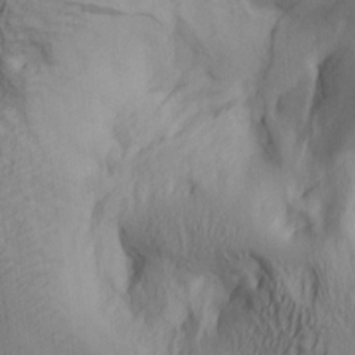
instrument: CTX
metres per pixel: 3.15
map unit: lAa
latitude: 4.9703
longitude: -114.1388
